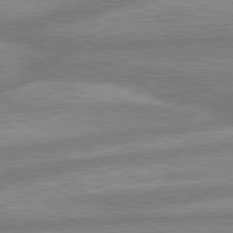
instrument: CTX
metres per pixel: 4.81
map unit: lApd
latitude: 80.1389
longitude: -167.1592
